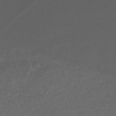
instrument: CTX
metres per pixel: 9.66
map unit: HNb
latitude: -36.8974
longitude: 53.5399
